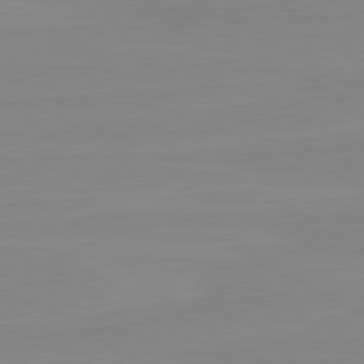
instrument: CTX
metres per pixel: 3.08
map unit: lApd
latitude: 80.7624
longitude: -176.6868
